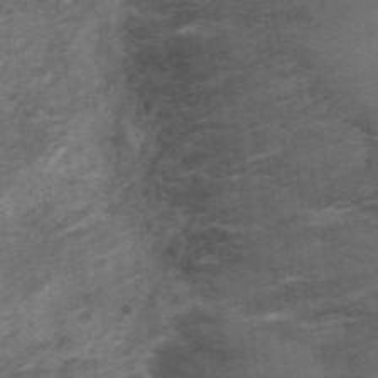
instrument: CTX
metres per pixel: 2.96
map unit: Nhu
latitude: 3.6883
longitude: -17.9717
